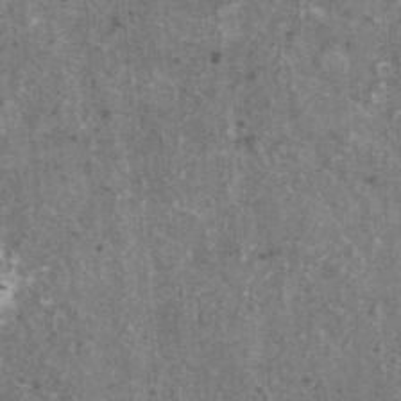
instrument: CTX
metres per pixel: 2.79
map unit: HNhu
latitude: 1.6505
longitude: 4.8975
